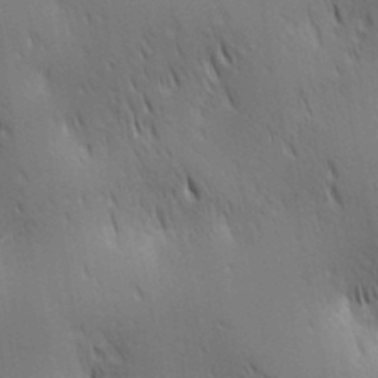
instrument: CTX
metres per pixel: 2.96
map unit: lAa
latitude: 11.1214
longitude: -108.1011
